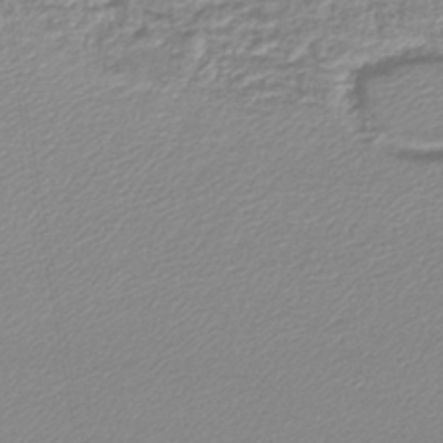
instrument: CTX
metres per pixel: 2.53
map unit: lHb
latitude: -44.1039
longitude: 61.8422
